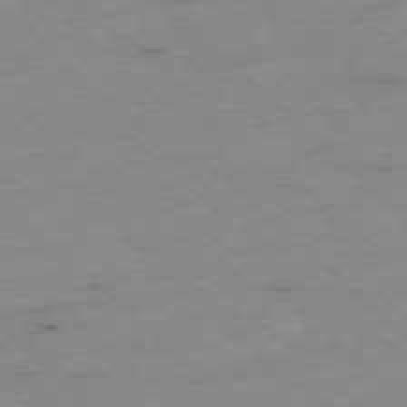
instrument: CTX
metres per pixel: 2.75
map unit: Ap
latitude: -77.8422
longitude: -60.5923
